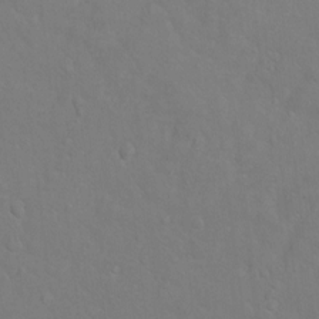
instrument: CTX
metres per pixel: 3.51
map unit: Hto
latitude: -5.9367
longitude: -35.4237
